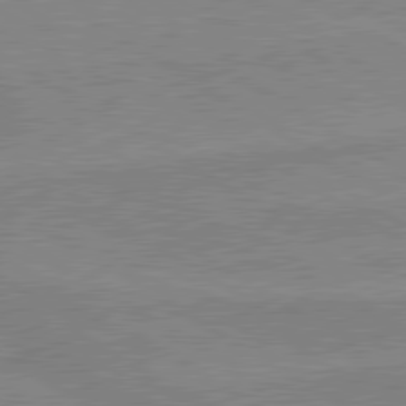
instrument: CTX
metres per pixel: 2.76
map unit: lApd
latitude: 80.1011
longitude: -175.3482
